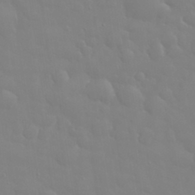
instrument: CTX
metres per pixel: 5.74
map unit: eHh
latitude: 32.9514
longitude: -60.5545
